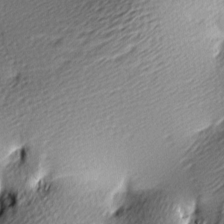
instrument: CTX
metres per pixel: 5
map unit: lAa
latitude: -9.7666
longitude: -126.3656
